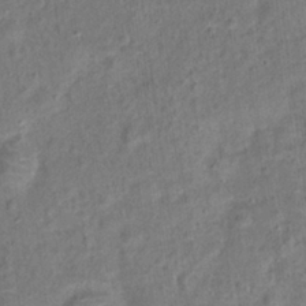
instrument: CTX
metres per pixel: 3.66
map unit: Hto
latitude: 14.1956
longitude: -38.5357
